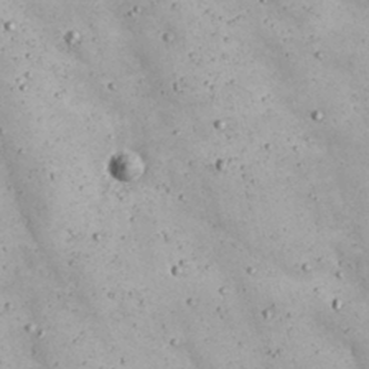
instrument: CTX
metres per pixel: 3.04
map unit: Nhu
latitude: 22.2900
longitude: -66.8569
